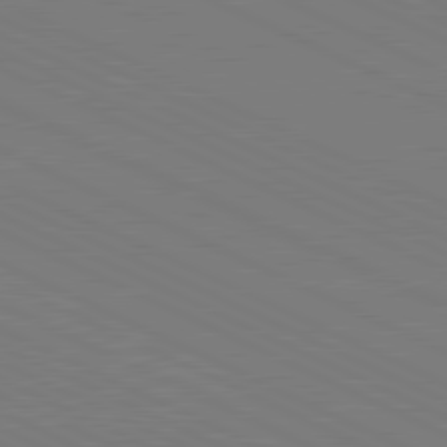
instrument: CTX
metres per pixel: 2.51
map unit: lApd
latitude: 81.3671
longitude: 149.9556
